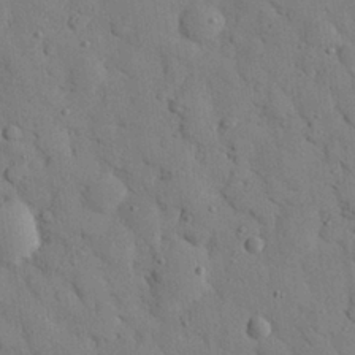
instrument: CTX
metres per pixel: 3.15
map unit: eHh
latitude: 26.5168
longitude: -77.5749
